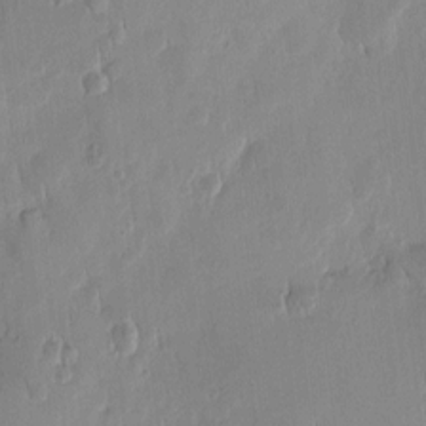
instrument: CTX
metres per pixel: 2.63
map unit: Htu
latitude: 1.8016
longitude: -177.9528
